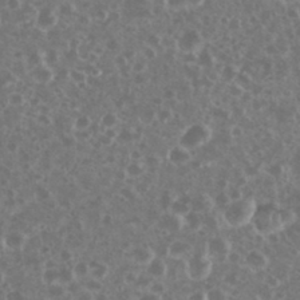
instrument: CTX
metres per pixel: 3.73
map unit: eHh
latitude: 34.5356
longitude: -61.4426
